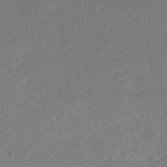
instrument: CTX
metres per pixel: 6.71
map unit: HNhu
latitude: -42.4628
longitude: 96.2362
